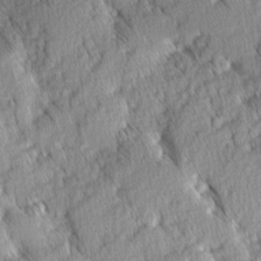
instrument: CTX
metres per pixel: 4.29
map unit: Ave
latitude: 8.7246
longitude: -104.2712
